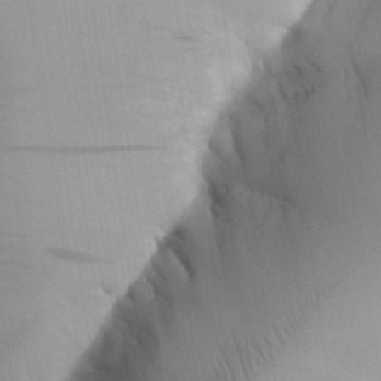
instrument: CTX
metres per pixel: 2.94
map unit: Aa
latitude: 26.1956
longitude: -132.7435
